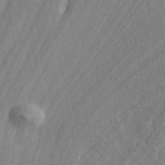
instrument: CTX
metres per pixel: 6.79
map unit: ANa
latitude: 44.6490
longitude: 46.9730
